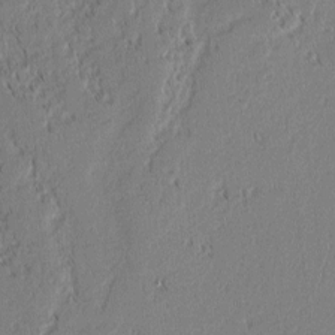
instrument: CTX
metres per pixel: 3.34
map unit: lAvf
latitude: 1.7260
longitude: -106.7624
